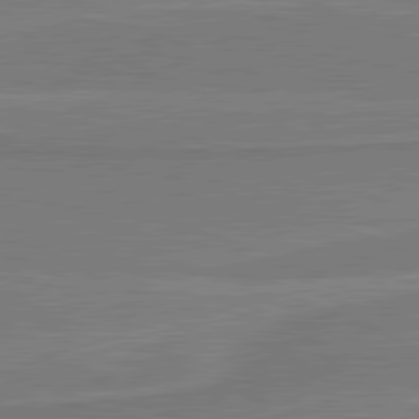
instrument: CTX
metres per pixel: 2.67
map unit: lApd
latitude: 81.4426
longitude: 168.4062
